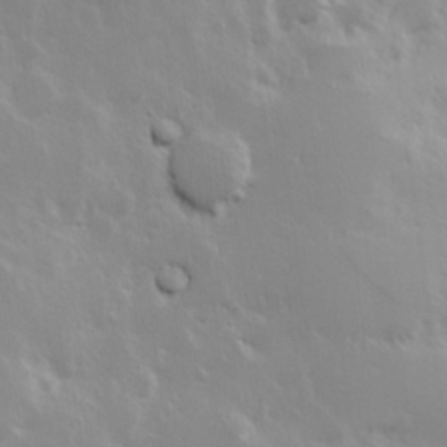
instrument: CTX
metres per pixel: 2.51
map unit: Hve
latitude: 24.1955
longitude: 145.7100
